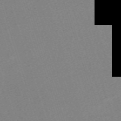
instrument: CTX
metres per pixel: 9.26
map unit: eHh
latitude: -62.4062
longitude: 50.5007
